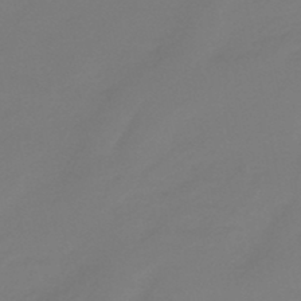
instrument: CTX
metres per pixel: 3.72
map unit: eHb
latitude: -46.8219
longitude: 86.1606
